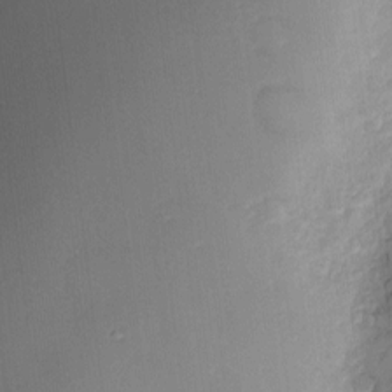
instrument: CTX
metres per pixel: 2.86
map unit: Nve
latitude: -7.5966
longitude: 175.0297
